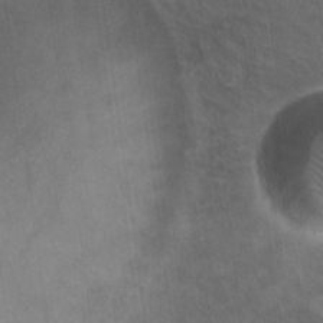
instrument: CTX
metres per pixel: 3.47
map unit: Nhu
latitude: 18.9136
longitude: -30.2334
